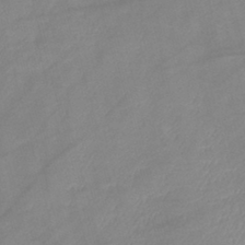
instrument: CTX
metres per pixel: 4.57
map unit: lHb
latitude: -40.0283
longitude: 76.0094
